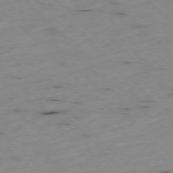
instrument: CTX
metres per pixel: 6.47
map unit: Ap
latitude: -77.1620
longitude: -60.9702
